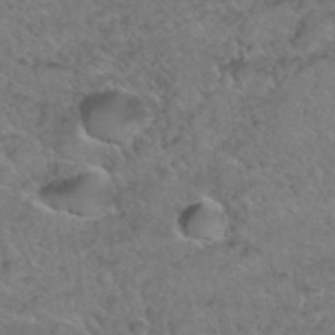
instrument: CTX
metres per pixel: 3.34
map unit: Hto
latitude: 36.3279
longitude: -47.9150
